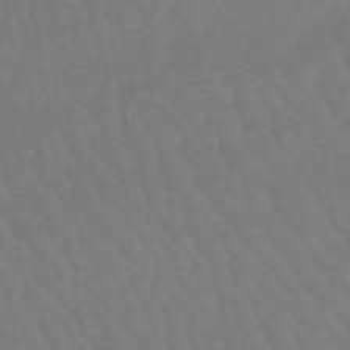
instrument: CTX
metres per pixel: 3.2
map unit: lHb
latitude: -48.9920
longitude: 83.4643
